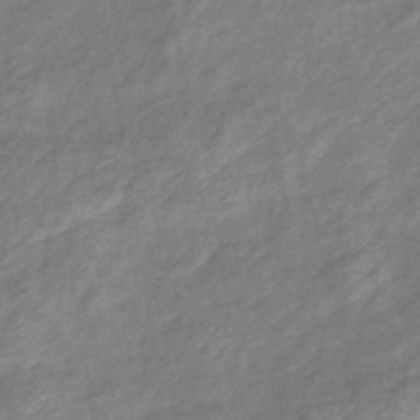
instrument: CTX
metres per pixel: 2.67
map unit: eHb
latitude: -38.9920
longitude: 78.6707
